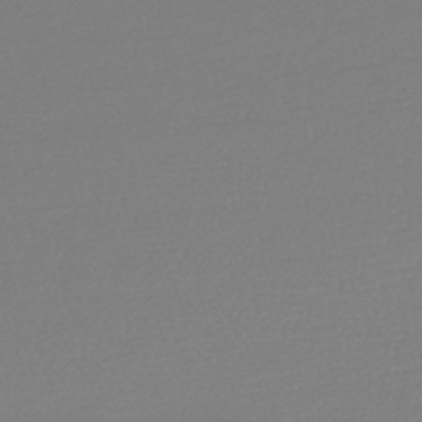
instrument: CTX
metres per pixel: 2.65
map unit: HNb
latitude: -45.6344
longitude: -46.1200
